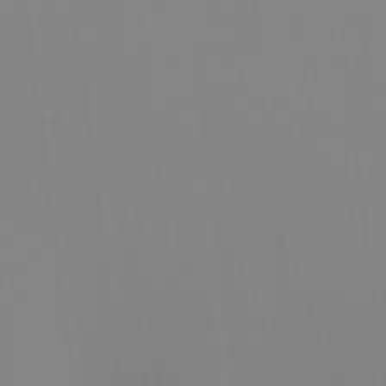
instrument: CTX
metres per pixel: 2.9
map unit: Hto
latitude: -8.1984
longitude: -47.9339
